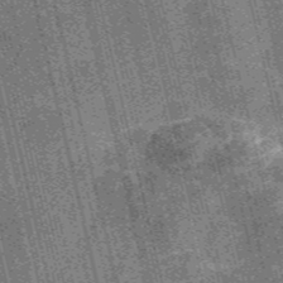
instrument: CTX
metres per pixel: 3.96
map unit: Nve
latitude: -56.6140
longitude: 54.4062
